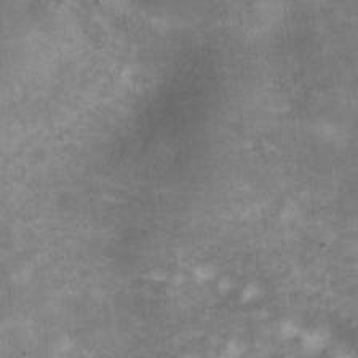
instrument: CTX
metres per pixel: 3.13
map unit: Hve
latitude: -31.5399
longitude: 94.0094
